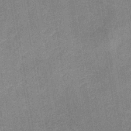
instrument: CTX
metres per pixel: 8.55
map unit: eHb
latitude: -36.5762
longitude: 73.6722
